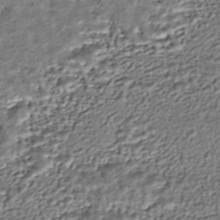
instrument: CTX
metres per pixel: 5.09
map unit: HNhu
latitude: -44.2740
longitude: 106.1795
